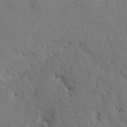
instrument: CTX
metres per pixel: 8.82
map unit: Nhu
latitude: 27.4804
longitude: -72.4790
